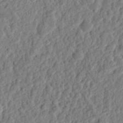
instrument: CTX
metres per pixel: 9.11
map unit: eHh
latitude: 27.5560
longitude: -77.3292
